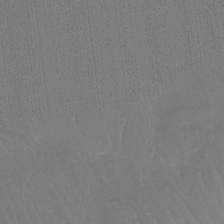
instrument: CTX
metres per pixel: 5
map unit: Htu
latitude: -13.5021
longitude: -45.9339
